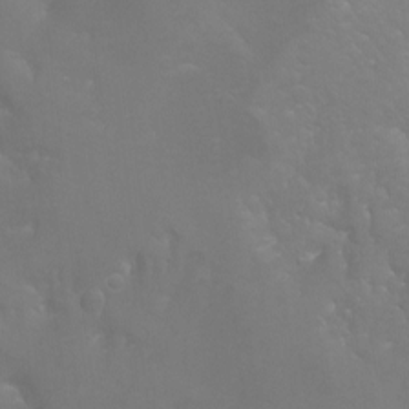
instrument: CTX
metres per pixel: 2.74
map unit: Hto
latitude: -6.5384
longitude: -49.4615
